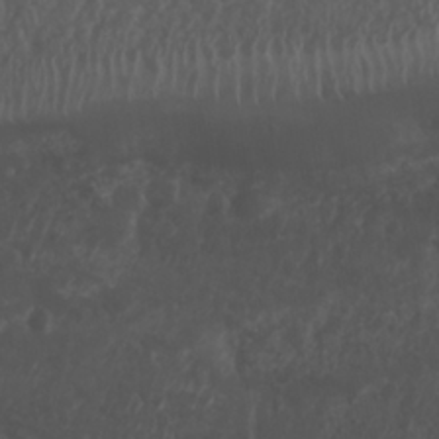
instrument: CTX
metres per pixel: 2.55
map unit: Nhu
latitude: 26.0444
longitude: -62.9514
